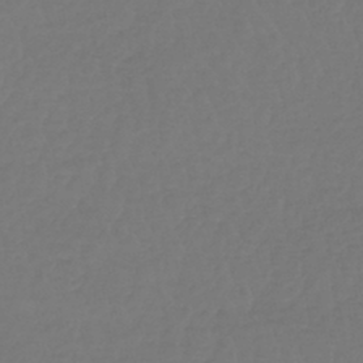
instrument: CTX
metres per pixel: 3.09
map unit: lHb
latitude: -42.7274
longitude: 67.7855
